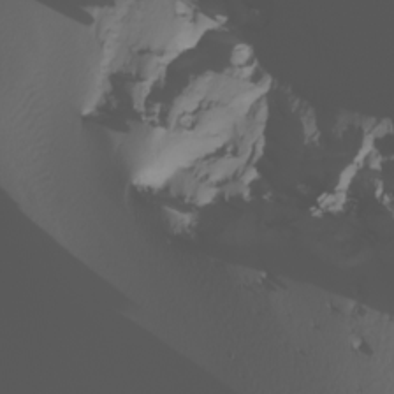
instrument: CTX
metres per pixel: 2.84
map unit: Nhu
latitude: -6.6140
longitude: -94.3845
